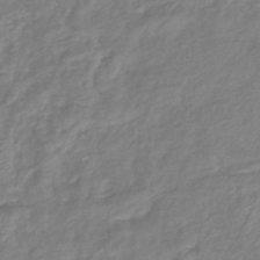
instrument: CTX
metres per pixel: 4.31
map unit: eHb
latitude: -41.1998
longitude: 81.5777
